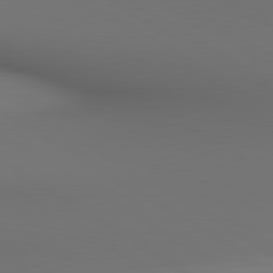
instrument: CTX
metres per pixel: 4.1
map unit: lApd
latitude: 80.3089
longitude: 137.6721
